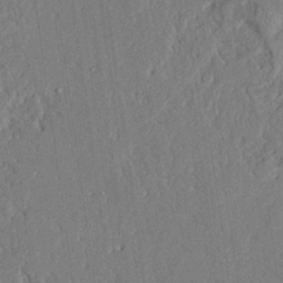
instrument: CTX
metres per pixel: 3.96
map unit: Ave
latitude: 24.1388
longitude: -133.2537
